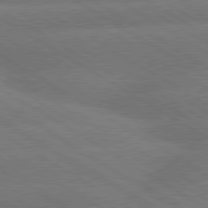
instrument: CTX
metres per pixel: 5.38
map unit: lApd
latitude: 79.9906
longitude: -152.7247
